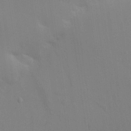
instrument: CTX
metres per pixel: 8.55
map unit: Aa
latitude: 26.9703
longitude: -130.3279
